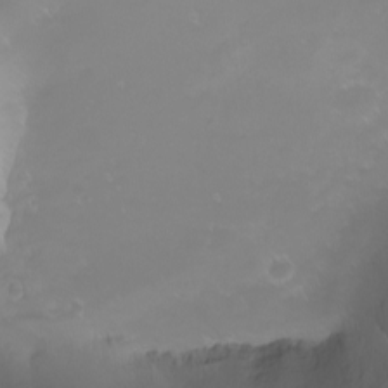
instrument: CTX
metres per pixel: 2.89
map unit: Nhu
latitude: -6.9541
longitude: -79.8584
